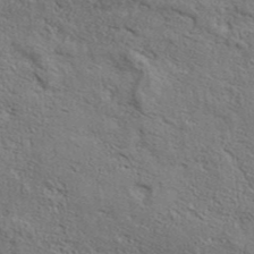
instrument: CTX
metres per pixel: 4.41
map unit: Aa
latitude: 33.1025
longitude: -135.3481
